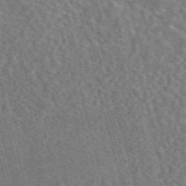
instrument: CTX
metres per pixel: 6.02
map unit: eAb
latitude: 44.2144
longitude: 111.0864
